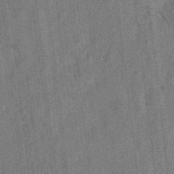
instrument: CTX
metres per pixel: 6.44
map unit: Hto
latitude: 8.3845
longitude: -34.5356
